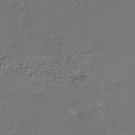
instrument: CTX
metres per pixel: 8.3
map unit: HNhu
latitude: -42.4628
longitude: 92.8975
